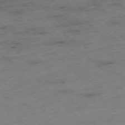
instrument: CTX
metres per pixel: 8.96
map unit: Hpe
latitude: -77.0486
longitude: -16.8191
